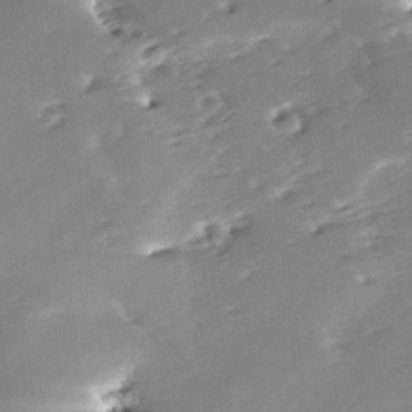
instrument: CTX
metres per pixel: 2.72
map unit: lAa
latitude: -10.8597
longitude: -125.1970
